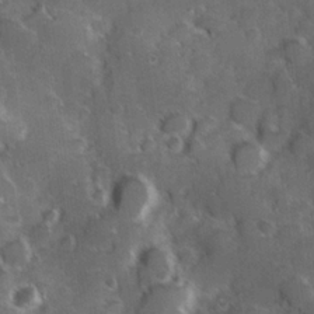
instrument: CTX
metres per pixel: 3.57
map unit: Hve
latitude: 24.1199
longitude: 146.9353
